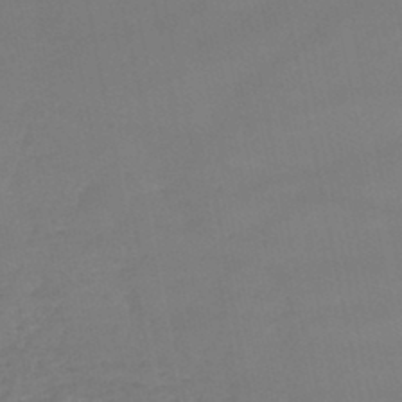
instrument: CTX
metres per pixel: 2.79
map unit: lHb
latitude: -44.5196
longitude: 60.9353
